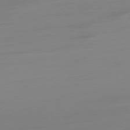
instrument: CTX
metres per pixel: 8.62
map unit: Ap
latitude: -79.1998
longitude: -65.5938
